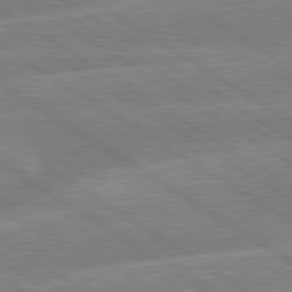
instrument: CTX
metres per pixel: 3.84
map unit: lApd
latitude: 79.7828
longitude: -132.8758
